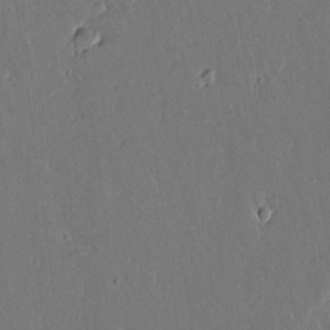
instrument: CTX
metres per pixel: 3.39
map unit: lAvf
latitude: 15.5749
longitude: -127.3482
